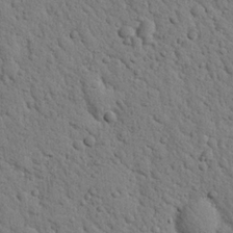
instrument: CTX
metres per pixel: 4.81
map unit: Nhu
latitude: 22.4223
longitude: -76.7435
